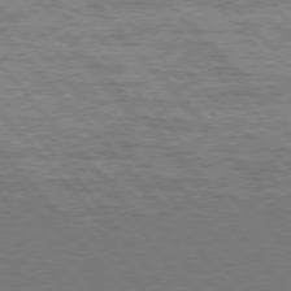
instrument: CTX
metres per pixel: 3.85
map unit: Hpe
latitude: 75.9528
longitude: -144.5168
